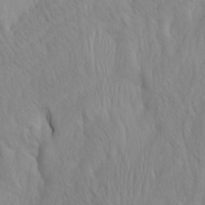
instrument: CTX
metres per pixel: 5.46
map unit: Htu
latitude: -7.4454
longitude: -66.1577
